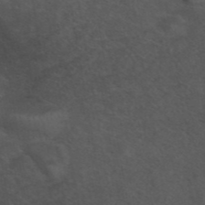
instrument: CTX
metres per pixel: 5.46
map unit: ANa
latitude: 42.7435
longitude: 14.2929
